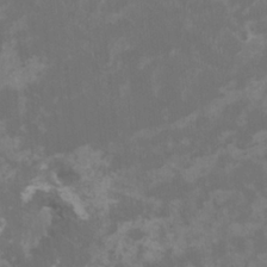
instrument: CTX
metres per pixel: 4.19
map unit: HNhu
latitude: 1.1214
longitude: -2.2144
